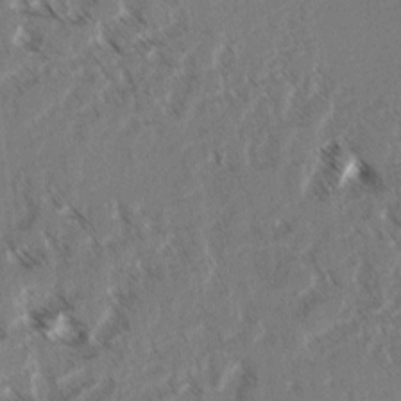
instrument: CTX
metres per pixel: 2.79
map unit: lAvf
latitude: 4.4223
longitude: -105.8962
